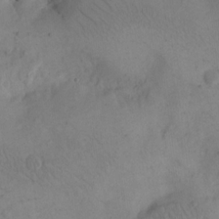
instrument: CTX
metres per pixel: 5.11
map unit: eHh
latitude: 14.9136
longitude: -67.4615
